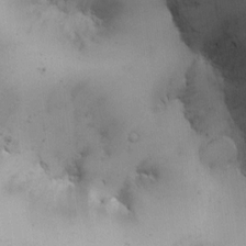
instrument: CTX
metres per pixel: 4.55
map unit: HNhu
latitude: 7.7261
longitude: -0.5923
